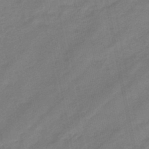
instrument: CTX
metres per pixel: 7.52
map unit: eHb
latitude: -45.7667
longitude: 87.9367
